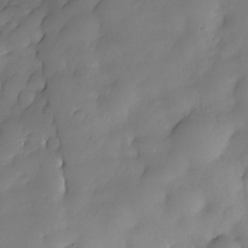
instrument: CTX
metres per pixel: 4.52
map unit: Nhe
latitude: -33.8989
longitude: -144.4412
